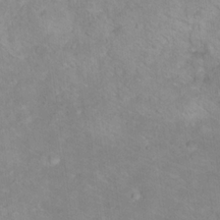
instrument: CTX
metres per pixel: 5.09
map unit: Hto
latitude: 18.0822
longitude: -37.9150
